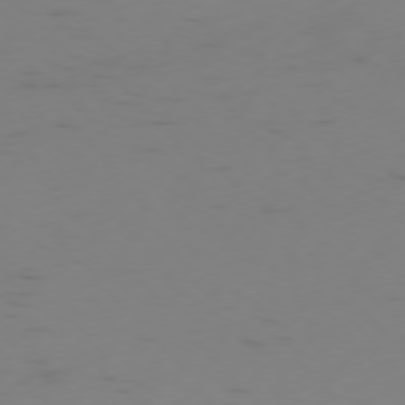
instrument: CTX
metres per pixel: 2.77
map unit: Ap
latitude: -76.2739
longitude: -65.6505
